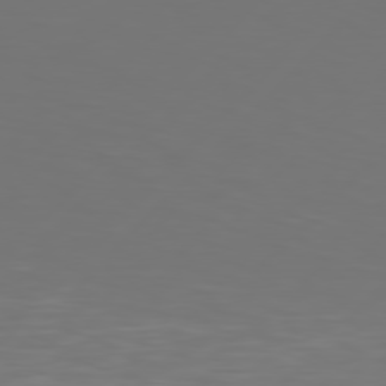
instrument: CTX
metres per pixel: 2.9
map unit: Hpe
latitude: 77.1025
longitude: -139.0458
